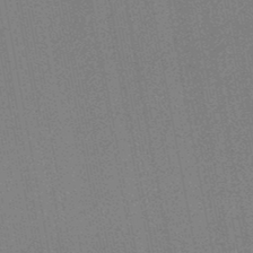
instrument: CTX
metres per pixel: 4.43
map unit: HNb
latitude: -47.1809
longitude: -39.1970
